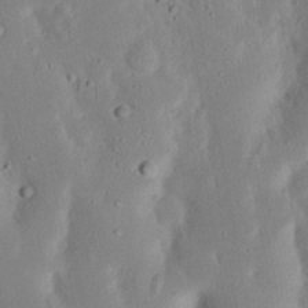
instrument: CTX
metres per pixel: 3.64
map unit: Nhu
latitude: 23.3293
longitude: -72.7625
